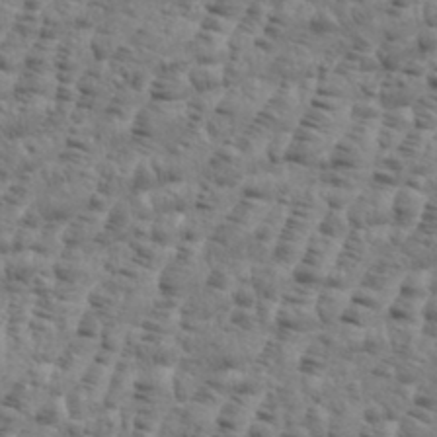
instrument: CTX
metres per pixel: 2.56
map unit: eHh
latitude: 35.9150
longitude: -136.3090
